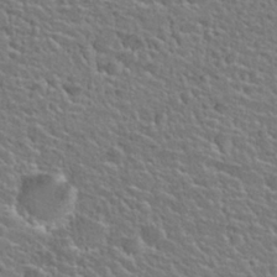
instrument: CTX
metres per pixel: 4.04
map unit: Hto
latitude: 25.2348
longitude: -50.8002
